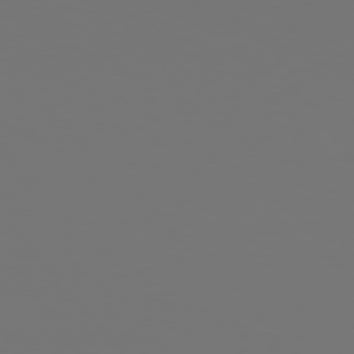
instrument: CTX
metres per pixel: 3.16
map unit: Hpe
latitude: 76.1389
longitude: -139.5182
